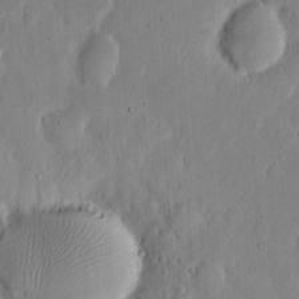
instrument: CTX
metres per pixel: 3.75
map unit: eHh
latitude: 6.1767
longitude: -70.5923
